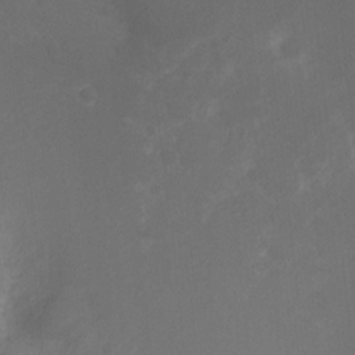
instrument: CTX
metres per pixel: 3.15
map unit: Nhu
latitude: -8.9542
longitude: -43.3671
